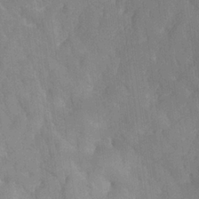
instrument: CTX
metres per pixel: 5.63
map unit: lHvf
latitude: 23.8772
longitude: 141.9556
